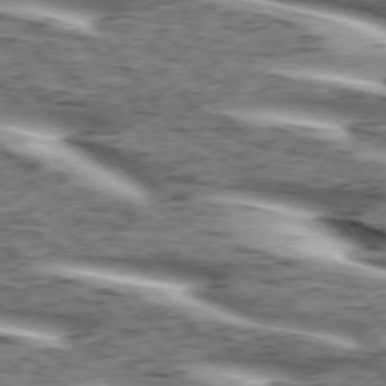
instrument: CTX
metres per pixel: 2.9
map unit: lApd
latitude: 74.3656
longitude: -59.3482
